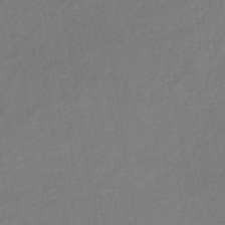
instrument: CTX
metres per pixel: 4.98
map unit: eHb
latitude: -31.5210
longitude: 72.0661
